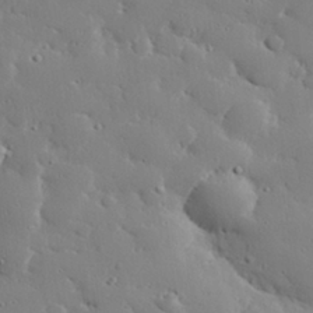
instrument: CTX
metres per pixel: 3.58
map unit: eHh
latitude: 28.8947
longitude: -81.5749
